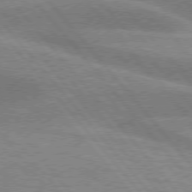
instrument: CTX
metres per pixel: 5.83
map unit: lApd
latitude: 76.3467
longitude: -61.5938
